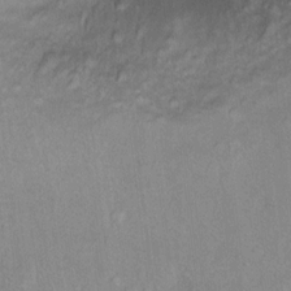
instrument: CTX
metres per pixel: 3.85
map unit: Ht
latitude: 12.3467
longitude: -39.1214
